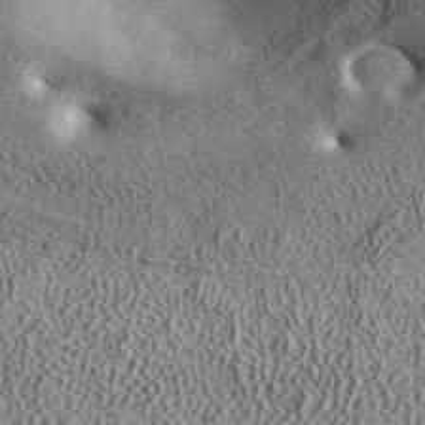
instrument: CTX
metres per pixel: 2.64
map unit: ANa
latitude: 39.5182
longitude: 18.0472
